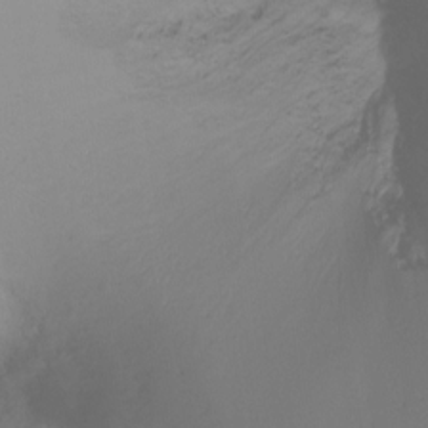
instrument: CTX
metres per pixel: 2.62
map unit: Ht
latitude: -17.0109
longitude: -47.1592
